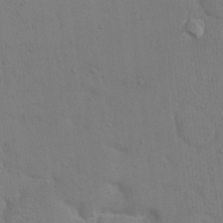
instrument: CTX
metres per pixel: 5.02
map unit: eHh
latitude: 17.0836
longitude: -67.0080
